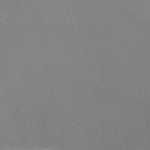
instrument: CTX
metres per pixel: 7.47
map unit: Nve
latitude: -58.3495
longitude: 63.0486
